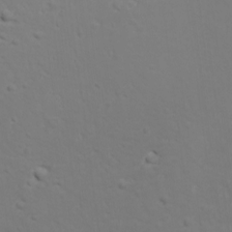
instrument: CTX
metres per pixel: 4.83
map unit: Ave
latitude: 18.7624
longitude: -132.8380
